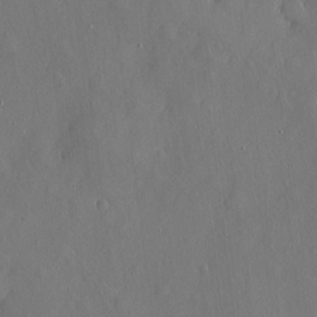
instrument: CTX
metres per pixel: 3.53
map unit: eHh
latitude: 4.8758
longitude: -75.0836
